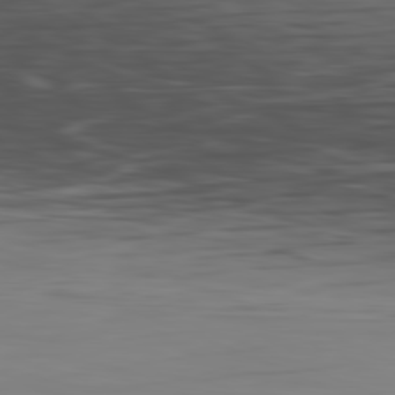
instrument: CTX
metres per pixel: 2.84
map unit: Hpe
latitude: -81.9556
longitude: 17.1054
